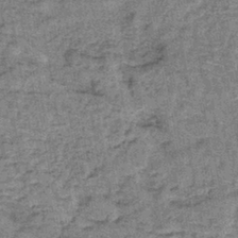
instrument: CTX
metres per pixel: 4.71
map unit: lHb
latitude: -40.5951
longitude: 58.0472
